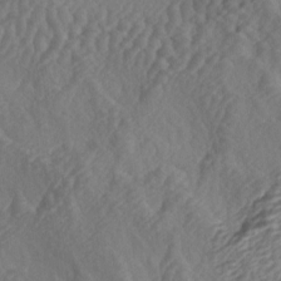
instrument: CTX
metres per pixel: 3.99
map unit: lAa
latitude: -4.1605
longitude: -123.3860
